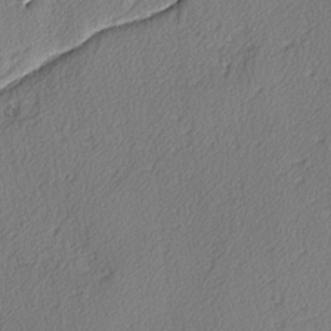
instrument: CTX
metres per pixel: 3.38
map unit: lAvf
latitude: -3.4265
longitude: -107.9717
